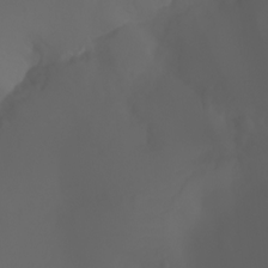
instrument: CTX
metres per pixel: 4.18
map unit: Ht
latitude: -3.5210
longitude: -61.2537
